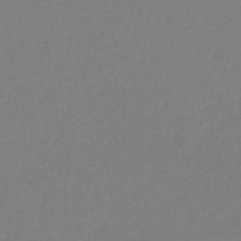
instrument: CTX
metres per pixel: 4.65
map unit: eHb
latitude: -31.1998
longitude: 72.8030
